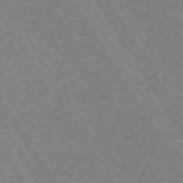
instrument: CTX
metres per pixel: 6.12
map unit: Hpe
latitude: 73.3671
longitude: -140.8191
